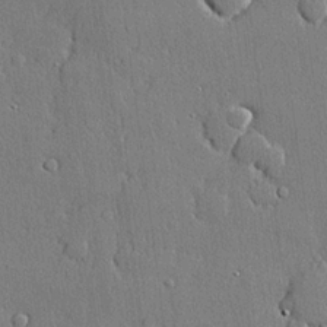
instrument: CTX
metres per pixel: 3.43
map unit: lHvf
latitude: 20.4412
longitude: 145.5777
